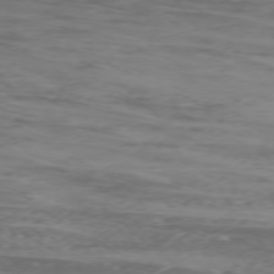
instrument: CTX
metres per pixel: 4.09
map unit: Ap
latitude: -76.8597
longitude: -68.6302
